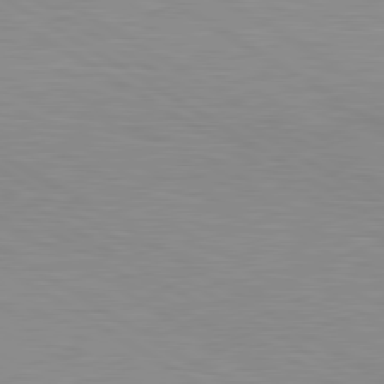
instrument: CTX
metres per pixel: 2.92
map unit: lApd
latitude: 80.2145
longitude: 131.0108
